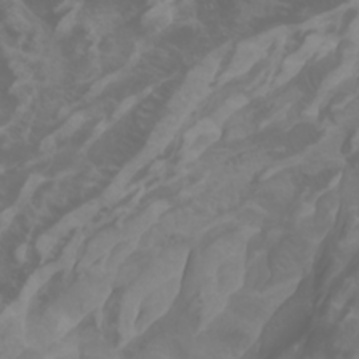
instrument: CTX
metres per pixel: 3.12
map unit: Htu
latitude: -1.2754
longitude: -77.2537
